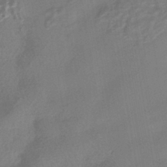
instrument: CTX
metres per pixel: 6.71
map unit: HNhu
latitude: -42.9919
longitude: 91.4455
